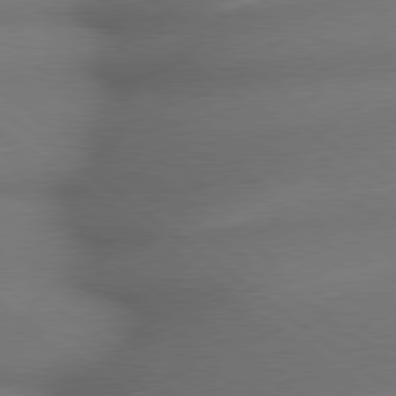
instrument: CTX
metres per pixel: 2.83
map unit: lApd
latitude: 79.1592
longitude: -167.9339
